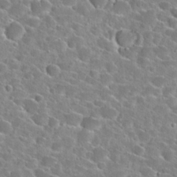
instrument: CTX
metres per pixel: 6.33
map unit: Hto
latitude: 24.4034
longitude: -46.2712
